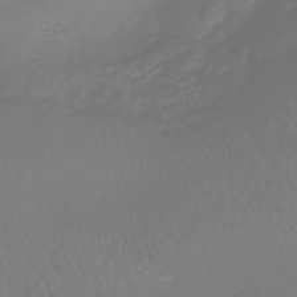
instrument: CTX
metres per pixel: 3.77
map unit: lHb
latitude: -41.3887
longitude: 68.1416
